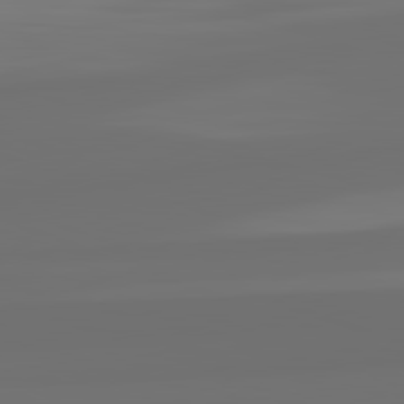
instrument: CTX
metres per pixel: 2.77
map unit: lApd
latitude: 82.5545
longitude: 163.0486
